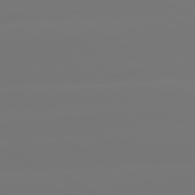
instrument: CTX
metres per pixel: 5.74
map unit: lApd
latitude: 80.8758
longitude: -148.5357
